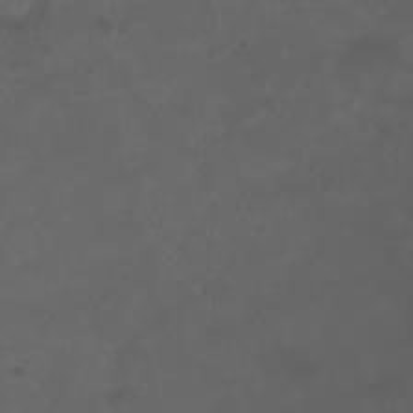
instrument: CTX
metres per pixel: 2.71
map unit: eHh
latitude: 0.5923
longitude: -54.6490
